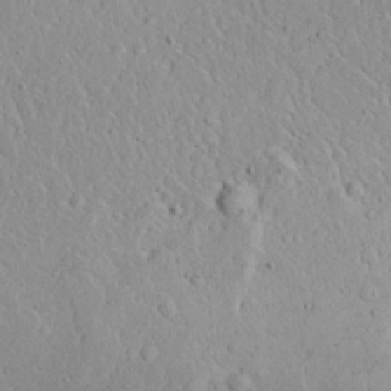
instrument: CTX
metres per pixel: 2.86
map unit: Ave
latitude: 14.0822
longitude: -139.6316
